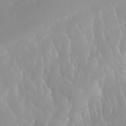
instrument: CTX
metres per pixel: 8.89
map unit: Aa
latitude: -13.2943
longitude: -59.6127
